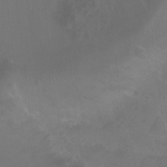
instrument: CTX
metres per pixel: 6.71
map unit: Nhu
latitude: 28.3278
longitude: -56.0255
